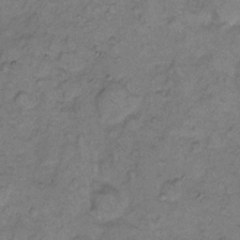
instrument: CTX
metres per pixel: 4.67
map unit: eHh
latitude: 8.0633
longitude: -63.2159
